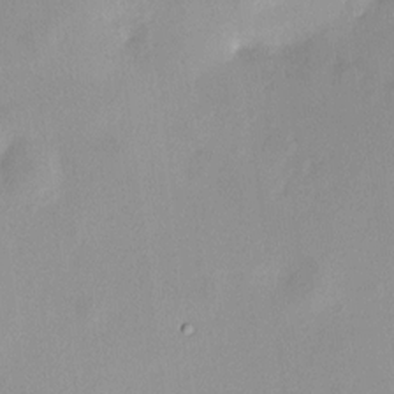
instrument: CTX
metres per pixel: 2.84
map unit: HNhu
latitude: 6.1767
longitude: 7.9367
